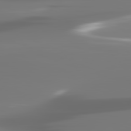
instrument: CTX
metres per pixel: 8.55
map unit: lApd
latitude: 82.2711
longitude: -145.6316
